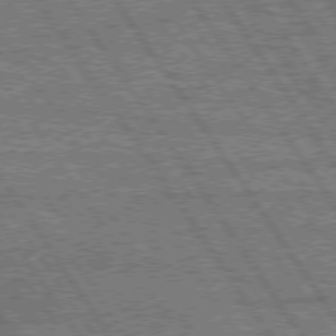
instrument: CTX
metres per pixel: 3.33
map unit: Hpe
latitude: 75.3104
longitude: -155.5749
